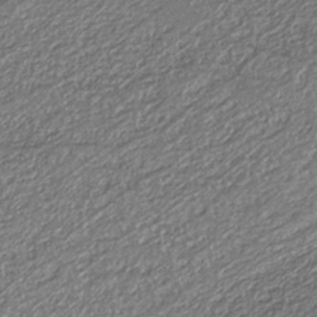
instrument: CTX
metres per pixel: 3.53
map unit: eAb
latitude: -38.7463
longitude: 51.7666
